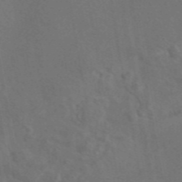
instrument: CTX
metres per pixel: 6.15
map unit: eAb
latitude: 47.0270
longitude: 108.8975
